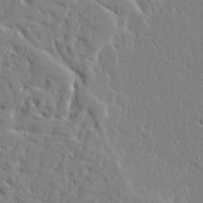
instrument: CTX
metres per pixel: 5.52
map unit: Ave
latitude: 16.2900
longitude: -140.9702
